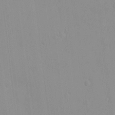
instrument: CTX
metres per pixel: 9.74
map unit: HNhu
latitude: 6.0444
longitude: 2.3495
